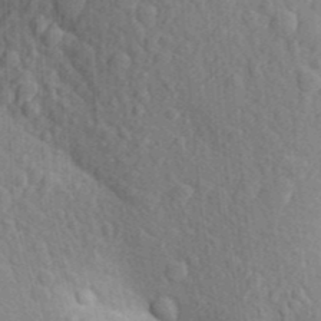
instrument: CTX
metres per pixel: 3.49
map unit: Aa
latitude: 25.8583
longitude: -149.8394
